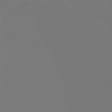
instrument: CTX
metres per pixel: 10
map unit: Hpe
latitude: 74.5924
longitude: -130.9136
